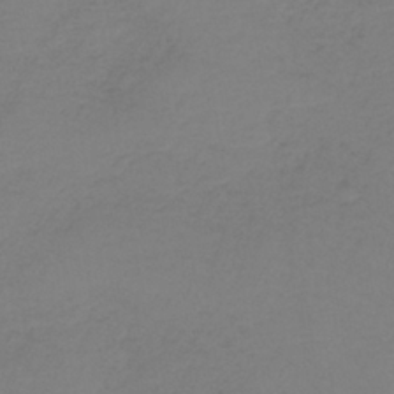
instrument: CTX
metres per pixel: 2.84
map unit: HNb
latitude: -35.8989
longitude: 53.9556
